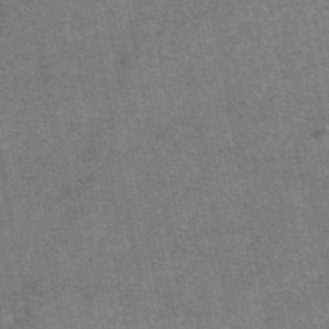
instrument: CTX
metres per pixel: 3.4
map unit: eAb
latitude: 48.0822
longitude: 105.7666
